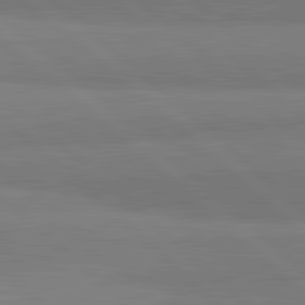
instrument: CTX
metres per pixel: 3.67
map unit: lApd
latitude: 82.2144
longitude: 162.1039
